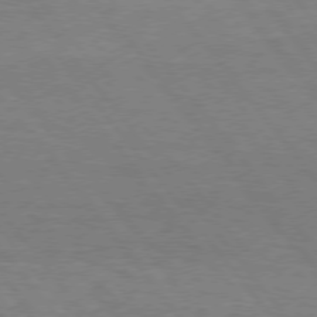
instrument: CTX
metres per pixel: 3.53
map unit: Hpe
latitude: 75.0270
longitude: -143.9150
